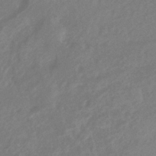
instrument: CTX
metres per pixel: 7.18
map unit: HNhu
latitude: -43.5021
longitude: 91.0109
